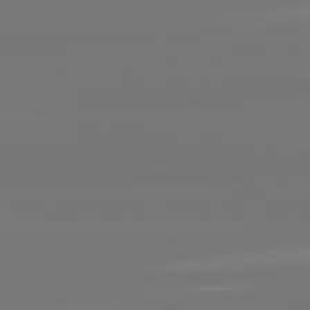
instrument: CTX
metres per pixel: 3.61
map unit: lApd
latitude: 82.0822
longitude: -176.6868
